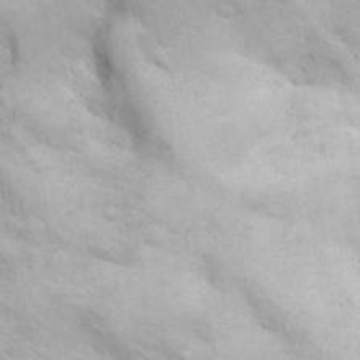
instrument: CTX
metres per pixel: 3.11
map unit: eHh
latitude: 26.4223
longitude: -65.8205
